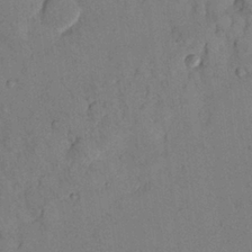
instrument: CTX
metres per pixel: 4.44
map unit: Nhu
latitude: 26.5357
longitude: -73.3482
